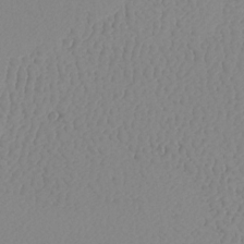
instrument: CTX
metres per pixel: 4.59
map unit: Nhu
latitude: -7.4454
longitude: -94.5546
